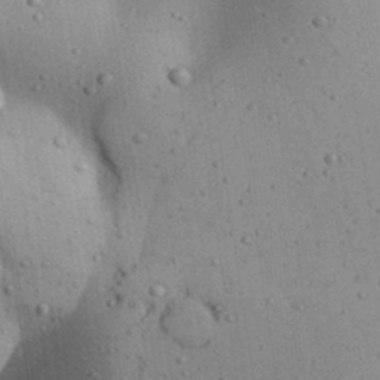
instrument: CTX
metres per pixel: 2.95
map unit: Aa
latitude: 32.1200
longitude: -133.2915
